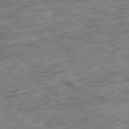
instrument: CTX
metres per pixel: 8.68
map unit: Ap
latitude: -80.3684
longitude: -84.3467
